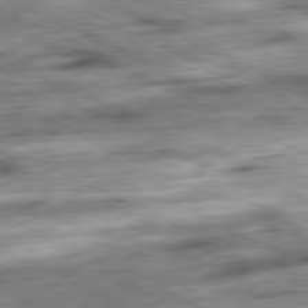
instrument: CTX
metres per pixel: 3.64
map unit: Ap
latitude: -80.9920
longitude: -72.2712
